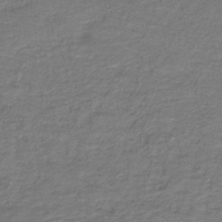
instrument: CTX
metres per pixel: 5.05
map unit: lHb
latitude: -41.6533
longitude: 53.7666
